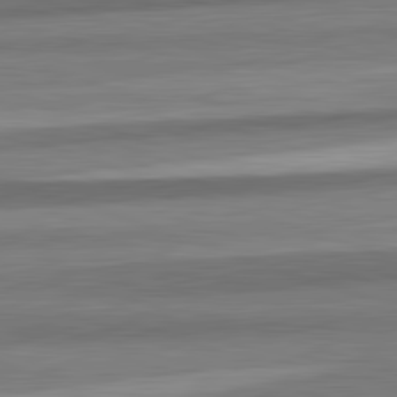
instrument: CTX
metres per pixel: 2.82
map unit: lApd
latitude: 82.4034
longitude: 178.8219
